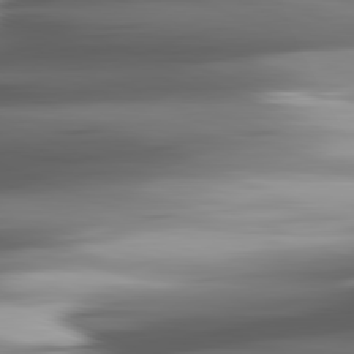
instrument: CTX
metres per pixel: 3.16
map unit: lApd
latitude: 81.9528
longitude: -140.5923
